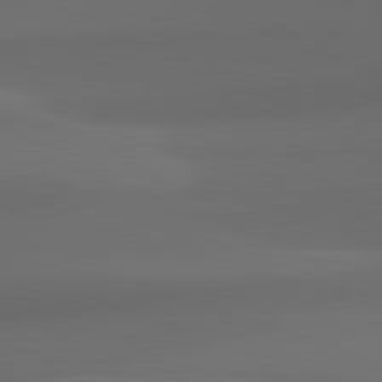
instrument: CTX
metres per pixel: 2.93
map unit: lApd
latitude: 82.3845
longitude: 142.8030
